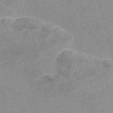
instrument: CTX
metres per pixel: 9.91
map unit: Nve
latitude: -56.6140
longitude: 51.3887
